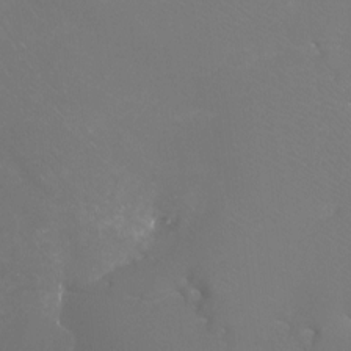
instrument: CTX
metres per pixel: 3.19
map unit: Htu
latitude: -12.5952
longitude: -70.7813
